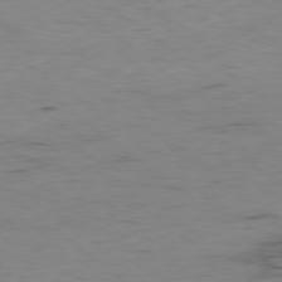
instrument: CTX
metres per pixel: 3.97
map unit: Hpe
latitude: -79.0297
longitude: 16.4818
